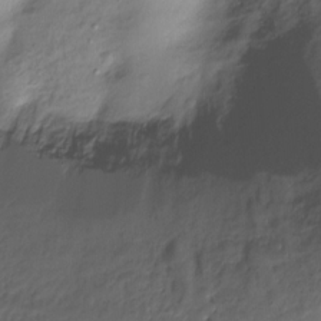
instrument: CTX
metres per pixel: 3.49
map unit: Ht
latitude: -14.9542
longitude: -42.1767
